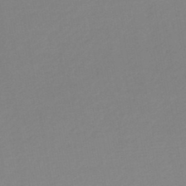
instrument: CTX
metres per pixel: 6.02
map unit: lHb
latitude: -46.5196
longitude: 57.7477
